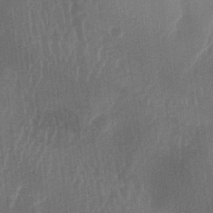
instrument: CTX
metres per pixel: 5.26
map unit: lAa
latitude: -6.9163
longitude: -129.0269
